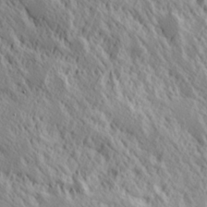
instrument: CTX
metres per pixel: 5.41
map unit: Hve
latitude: 25.4048
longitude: 145.8989
